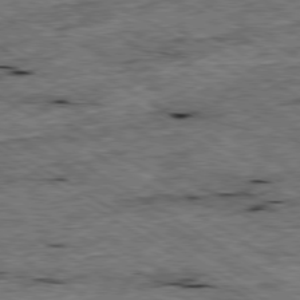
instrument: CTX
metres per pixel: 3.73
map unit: Ap
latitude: -79.6910
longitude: -79.9717
